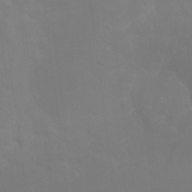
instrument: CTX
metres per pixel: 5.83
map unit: Hto
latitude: -7.5966
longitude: -39.0458
